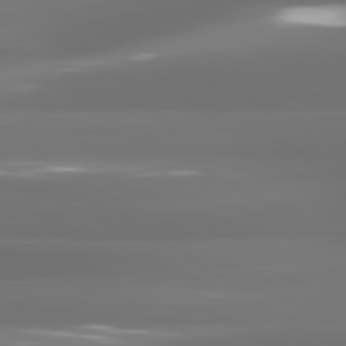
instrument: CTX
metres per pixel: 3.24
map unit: lApd
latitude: 81.2159
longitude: -137.1781
